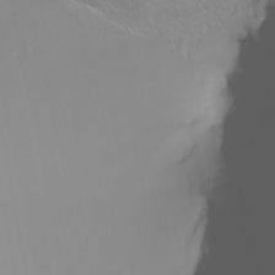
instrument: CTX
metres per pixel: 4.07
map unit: Nhu
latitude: -6.6518
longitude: -83.2348
